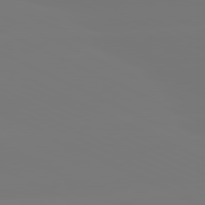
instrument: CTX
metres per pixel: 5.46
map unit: lApd
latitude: 81.1403
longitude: -148.7246
